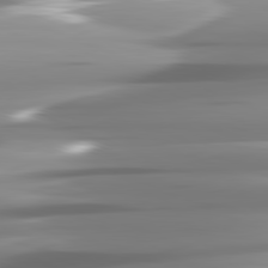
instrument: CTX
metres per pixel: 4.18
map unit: lApd
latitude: 82.0633
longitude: -141.9717
